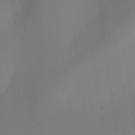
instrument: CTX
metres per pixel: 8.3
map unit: Nhe
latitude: -38.2362
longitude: -119.7260
